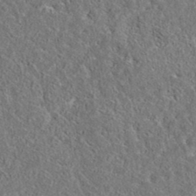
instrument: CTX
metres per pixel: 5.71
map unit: eAb
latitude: 36.5546
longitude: 112.1606
